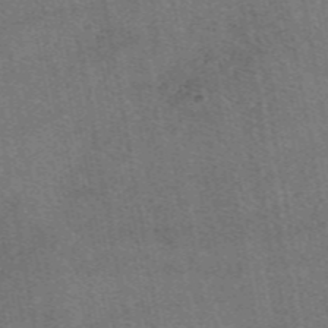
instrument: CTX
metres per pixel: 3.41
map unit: eAb
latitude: 48.9325
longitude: 113.2376
